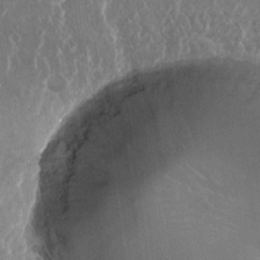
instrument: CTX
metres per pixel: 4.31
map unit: Nhu
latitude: -29.0487
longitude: -71.3481
